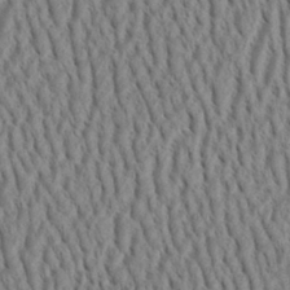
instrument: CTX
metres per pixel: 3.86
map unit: Aa
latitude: 31.1970
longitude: -142.3278
